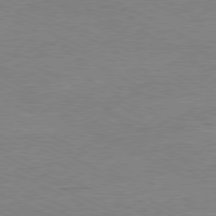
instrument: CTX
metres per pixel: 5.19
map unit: Ap
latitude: -80.9164
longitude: -85.2348
